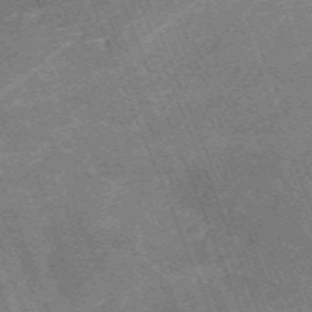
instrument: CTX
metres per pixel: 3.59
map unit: HNb
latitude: -54.4629
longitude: -48.3845
